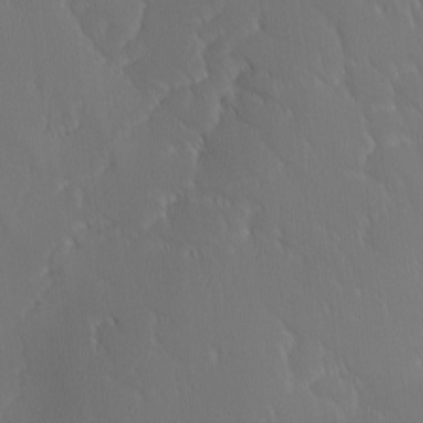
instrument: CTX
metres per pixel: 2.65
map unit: Ave
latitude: 1.8772
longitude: -113.4804
